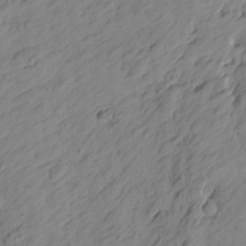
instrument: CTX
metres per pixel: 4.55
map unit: Htu
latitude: -1.5211
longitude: -175.1781
